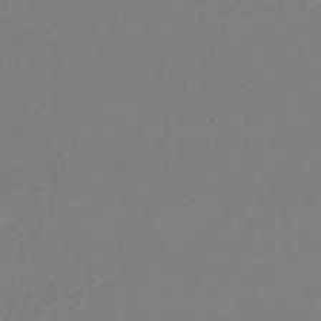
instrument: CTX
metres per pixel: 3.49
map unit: HNhu
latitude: -48.2740
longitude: 103.5966
